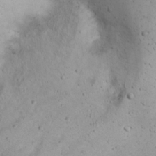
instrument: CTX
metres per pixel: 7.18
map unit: Nhu
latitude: 22.3467
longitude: -69.9528
